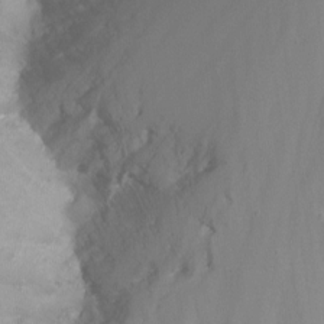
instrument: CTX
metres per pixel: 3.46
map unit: Nhu
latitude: -15.6533
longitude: -52.1011
